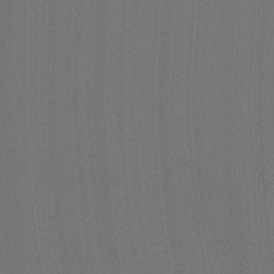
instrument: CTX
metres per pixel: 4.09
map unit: Ht
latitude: -2.2172
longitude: -27.4049
